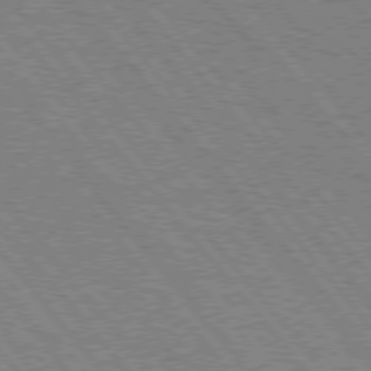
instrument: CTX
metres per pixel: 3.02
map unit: Hpe
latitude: 75.3482
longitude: -150.2522
